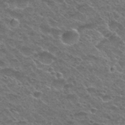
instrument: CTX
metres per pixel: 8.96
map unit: Nhu
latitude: 29.5749
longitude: -48.9703
